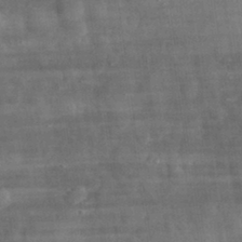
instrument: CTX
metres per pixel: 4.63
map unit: eHh
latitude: 31.2915
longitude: -71.2726
